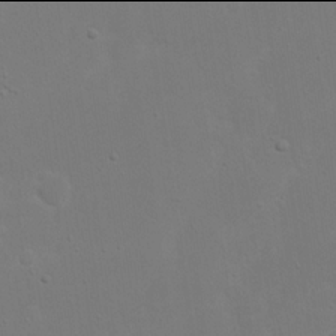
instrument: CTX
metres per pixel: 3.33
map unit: eHh
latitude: 17.9906
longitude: -71.6883
